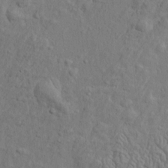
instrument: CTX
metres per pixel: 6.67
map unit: Htu
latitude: -3.7288
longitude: 156.7274
